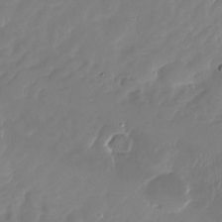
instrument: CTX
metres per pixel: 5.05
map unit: Nhu
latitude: -27.2942
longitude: -61.2726
